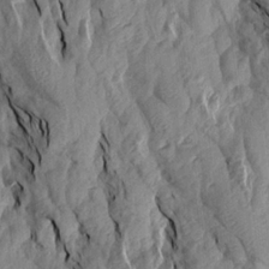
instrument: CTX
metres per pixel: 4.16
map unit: Aa
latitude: 19.2915
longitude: -146.1767
